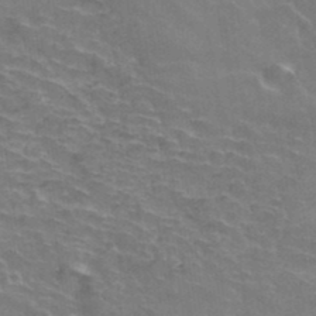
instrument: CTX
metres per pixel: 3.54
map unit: Hto
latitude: 37.2537
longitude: -41.6315
